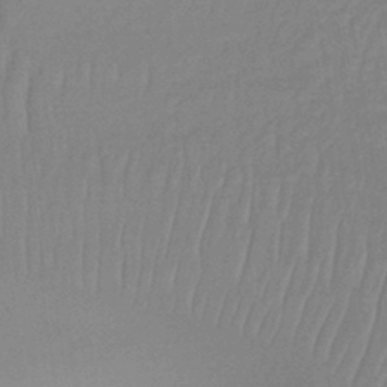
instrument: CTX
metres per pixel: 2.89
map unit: lHb
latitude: -36.2172
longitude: 69.1998
